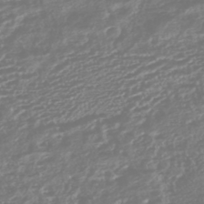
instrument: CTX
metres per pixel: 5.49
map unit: HNhu
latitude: -45.7289
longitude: 100.9919
